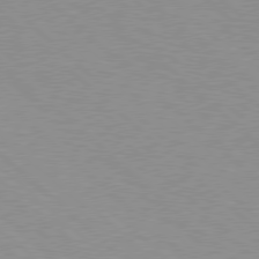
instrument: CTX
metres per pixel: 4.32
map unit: Hpe
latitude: 77.9528
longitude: -153.7639
